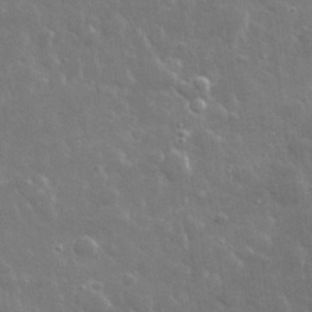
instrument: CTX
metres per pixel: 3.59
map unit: lHvf
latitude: 31.9528
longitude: -93.6316
